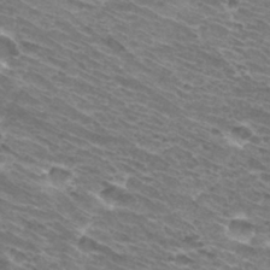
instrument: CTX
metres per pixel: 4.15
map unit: Hto
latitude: 31.9906
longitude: -42.1956
